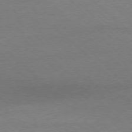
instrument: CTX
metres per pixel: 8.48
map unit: Ap
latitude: -77.5210
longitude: -86.5168
